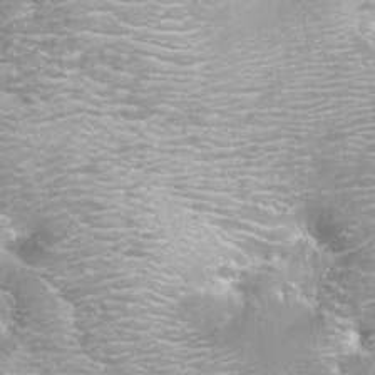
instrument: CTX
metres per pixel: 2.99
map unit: Aa
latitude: -8.9164
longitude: -71.7261
